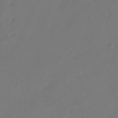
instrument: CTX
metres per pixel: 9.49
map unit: eHb
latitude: -30.2739
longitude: 65.1242
